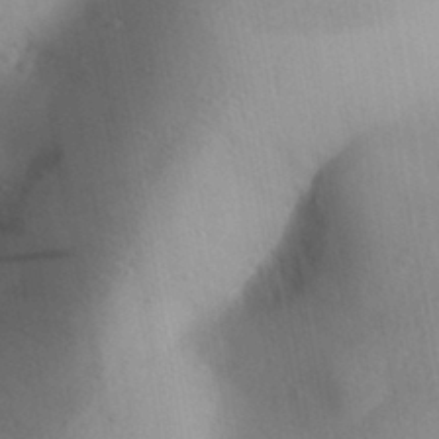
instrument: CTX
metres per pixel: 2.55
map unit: Aa
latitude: 31.0270
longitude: -144.4412
